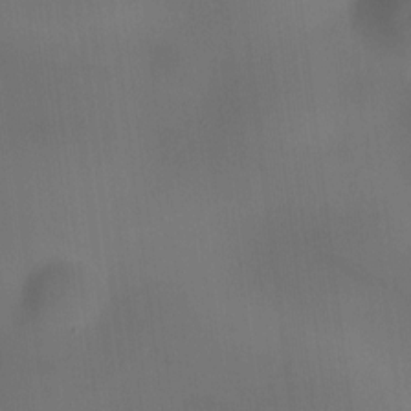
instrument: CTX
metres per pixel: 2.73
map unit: HNhu
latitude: 9.7450
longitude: 9.8800
